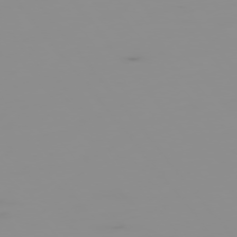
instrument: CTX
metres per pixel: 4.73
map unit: Hpe
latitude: -75.8234
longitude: -10.6680
